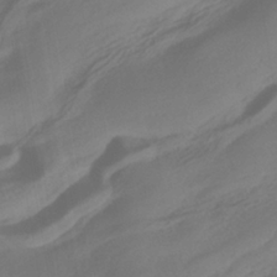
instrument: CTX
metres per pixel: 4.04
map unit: ANa
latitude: -38.5007
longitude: 96.5763
